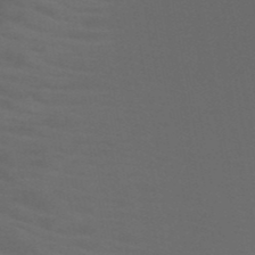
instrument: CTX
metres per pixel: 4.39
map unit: HNb
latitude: -50.1606
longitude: -46.2145
